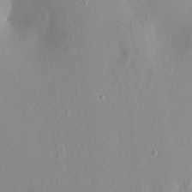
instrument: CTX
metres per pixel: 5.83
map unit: HNhu
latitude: 7.0647
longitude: -1.4615
